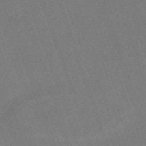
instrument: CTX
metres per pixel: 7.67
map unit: eHh
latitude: -63.7666
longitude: 50.5196
